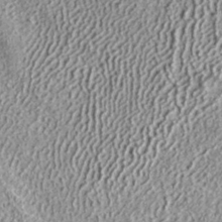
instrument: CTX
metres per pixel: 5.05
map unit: ANa
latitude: 36.4034
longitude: 17.7667
